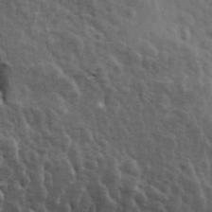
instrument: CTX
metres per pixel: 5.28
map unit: ANa
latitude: 41.8016
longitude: 16.4440
